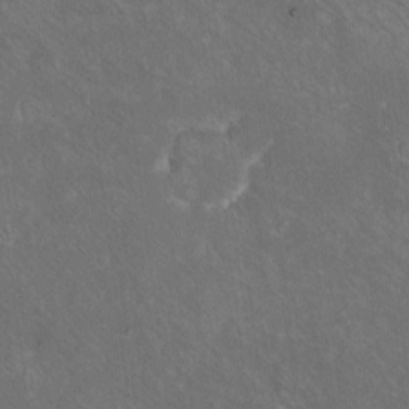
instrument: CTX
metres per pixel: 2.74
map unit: eHh
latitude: -10.5385
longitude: -65.8772
